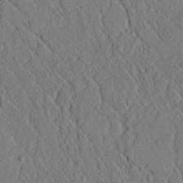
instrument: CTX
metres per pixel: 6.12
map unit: lAvf
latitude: 6.5357
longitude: 158.9352
